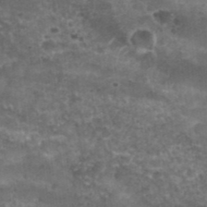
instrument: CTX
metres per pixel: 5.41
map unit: Nhu
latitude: 28.4223
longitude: -54.9891
